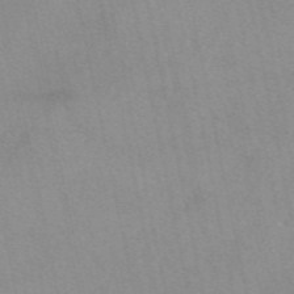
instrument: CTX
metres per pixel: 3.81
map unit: eAb
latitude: 48.3845
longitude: 111.4265
